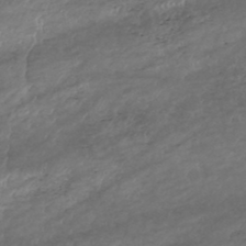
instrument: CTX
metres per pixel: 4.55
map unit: HNhu
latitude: -47.4076
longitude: 28.6707
